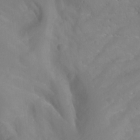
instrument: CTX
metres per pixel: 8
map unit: Aa
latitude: -13.1620
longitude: -67.7638
